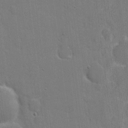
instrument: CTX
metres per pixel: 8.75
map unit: eHh
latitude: 6.5357
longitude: -67.2725
